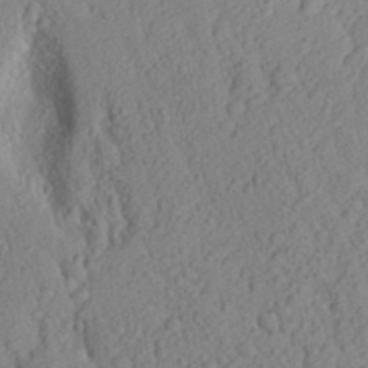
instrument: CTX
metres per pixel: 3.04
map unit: Aa
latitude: 28.2522
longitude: -148.1956
